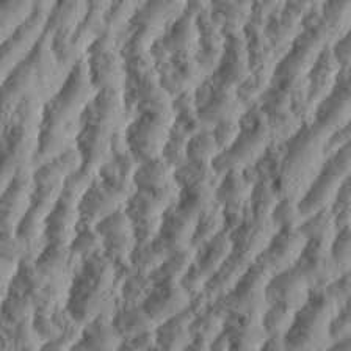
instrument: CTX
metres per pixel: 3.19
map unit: Aa
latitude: 34.5734
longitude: -136.6491
